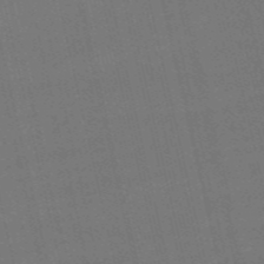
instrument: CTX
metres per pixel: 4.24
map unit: HNb
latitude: -55.2565
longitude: -41.1592
